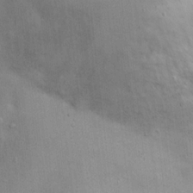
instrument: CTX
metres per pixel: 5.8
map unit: Hto
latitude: 17.7639
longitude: -53.7828
